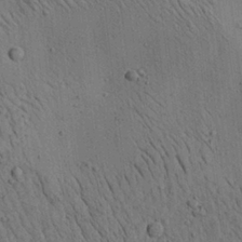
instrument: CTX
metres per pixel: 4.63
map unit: Aa
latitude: 23.2348
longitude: -138.9703
